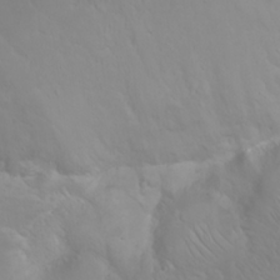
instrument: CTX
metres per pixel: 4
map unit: Nhu
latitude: 23.4426
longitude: -64.0444
